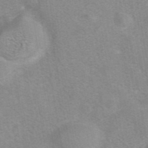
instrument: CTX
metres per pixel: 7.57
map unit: eAb
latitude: 42.0444
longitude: 107.2376
